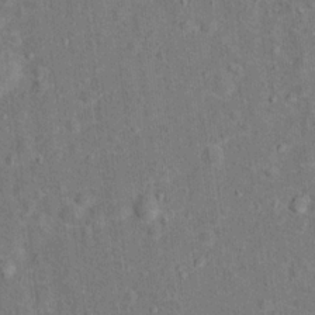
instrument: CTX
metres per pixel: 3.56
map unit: Hto
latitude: 15.1404
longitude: -41.9528
